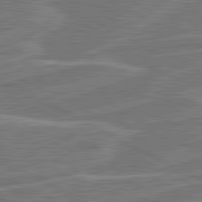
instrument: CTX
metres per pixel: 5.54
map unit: lApd
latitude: 81.3859
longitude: 122.1228
